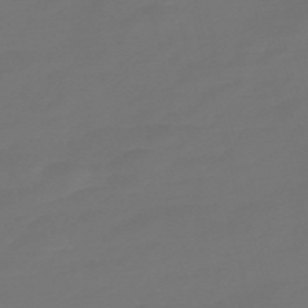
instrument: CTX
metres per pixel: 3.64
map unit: Nve
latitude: -58.2928
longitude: 56.4062
